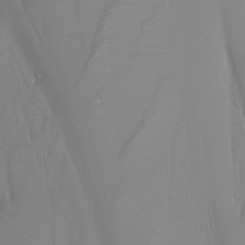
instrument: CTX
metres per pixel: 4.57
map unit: Nhu
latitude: -6.4251
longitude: -89.1781
